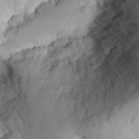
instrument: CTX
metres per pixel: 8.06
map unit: Ht
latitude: 8.6680
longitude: -75.1403
